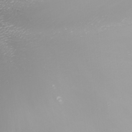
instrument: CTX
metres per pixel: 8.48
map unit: Nhu
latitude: -8.4818
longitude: -83.5749
